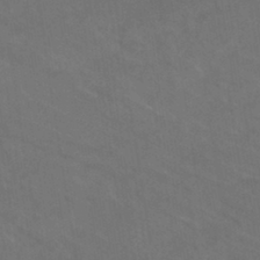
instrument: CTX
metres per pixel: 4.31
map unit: HNhu
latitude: -42.9730
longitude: 94.2739
